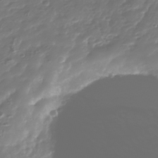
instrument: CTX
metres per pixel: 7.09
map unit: Nhu
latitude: -40.8030
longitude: -82.9324
